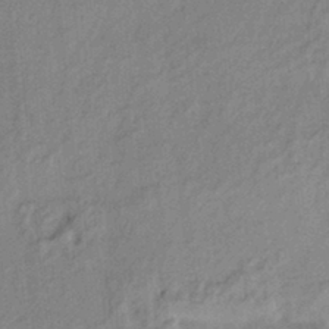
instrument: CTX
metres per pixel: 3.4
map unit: HNhu
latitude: 13.8772
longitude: 10.3495
